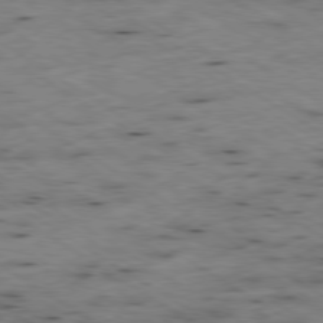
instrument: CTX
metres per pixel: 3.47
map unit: Hpe
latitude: -79.1431
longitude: -20.8380
